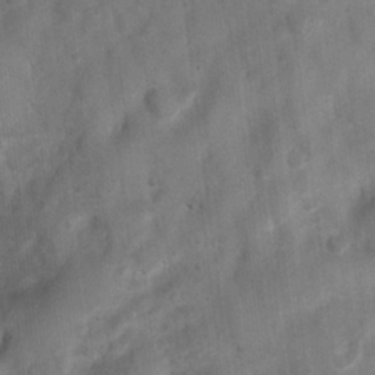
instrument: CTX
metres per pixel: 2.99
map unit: Ht
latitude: 4.1578
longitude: -22.0822
